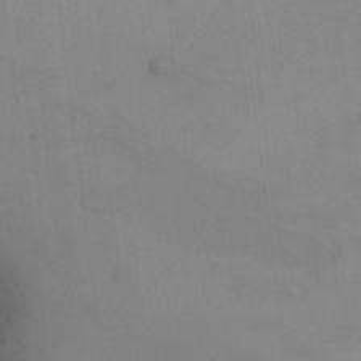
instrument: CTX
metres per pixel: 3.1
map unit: eHh
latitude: -9.4076
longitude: -67.5749
